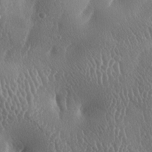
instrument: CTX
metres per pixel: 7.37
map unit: lAa
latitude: -6.6896
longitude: -128.8947
